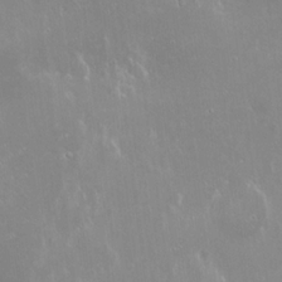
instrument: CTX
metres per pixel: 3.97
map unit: Hto
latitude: 18.6301
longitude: -56.8002
